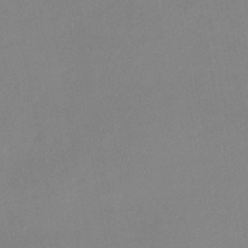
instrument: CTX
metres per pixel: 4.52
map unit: HNb
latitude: -35.4076
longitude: 51.5399
